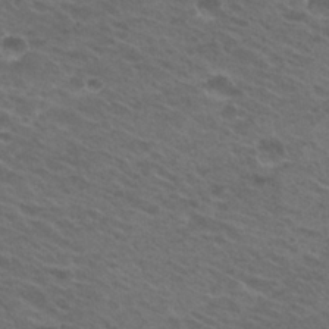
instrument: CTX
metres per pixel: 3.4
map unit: Hto
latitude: 24.4978
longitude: -30.3279
